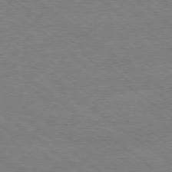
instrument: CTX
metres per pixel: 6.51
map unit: Ap
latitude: -79.1431
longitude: -83.4426
